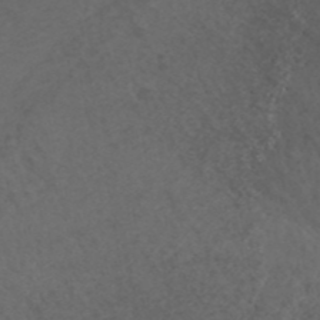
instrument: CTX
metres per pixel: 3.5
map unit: ANa
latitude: 42.7813
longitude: 28.3306
